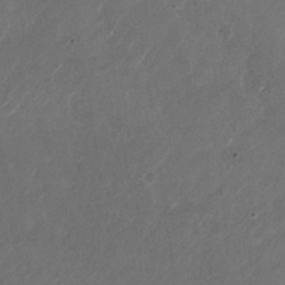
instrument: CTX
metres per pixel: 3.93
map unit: Nhu
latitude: -27.7855
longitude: -72.5168
